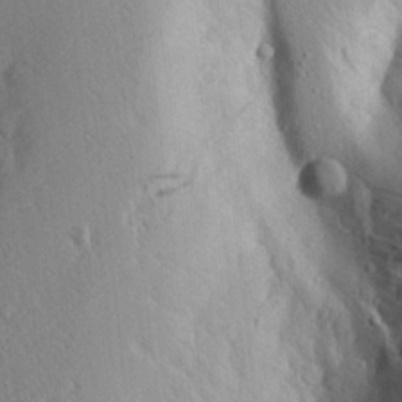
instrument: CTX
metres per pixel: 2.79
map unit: Aa
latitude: 17.8205
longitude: -142.4034
